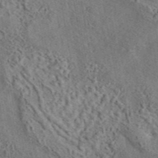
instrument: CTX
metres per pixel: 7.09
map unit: eAb
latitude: 43.7072
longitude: 115.4643
